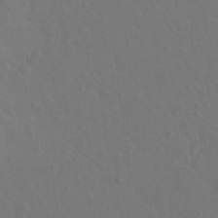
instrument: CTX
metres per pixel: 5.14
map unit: Hto
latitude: -3.2375
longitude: -34.8947
